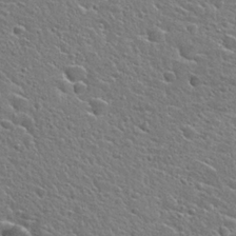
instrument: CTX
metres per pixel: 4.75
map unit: Hto
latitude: 24.8757
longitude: -44.6679
